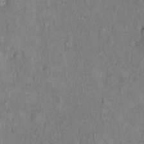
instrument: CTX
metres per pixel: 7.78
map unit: Hto
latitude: 18.3467
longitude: -61.5560
